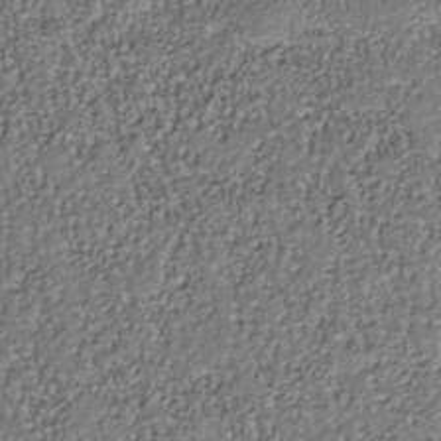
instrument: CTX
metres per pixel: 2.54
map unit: Nhu
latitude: -37.8800
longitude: -81.9339
